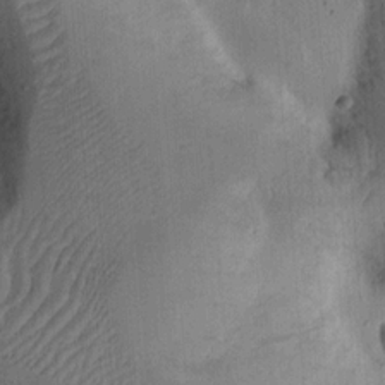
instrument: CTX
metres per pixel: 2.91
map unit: Ht
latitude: 14.2523
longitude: -74.5357
